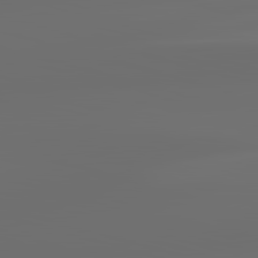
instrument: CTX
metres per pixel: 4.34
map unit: lApd
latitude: 83.5749
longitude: -130.3279
